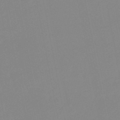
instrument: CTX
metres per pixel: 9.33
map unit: lHb
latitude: -49.2943
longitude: 80.5952
